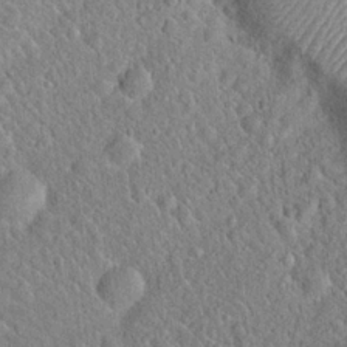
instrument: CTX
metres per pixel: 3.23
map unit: Hto
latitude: 19.2726
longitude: -52.4979
